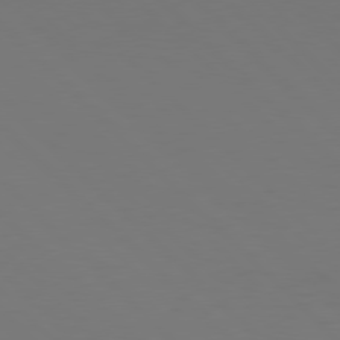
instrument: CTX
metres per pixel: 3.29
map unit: Hpe
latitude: 77.4804
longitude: -169.7639
